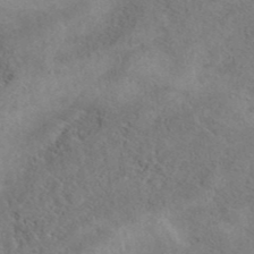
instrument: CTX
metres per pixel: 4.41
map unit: eAb
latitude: 40.1766
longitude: 108.3495
